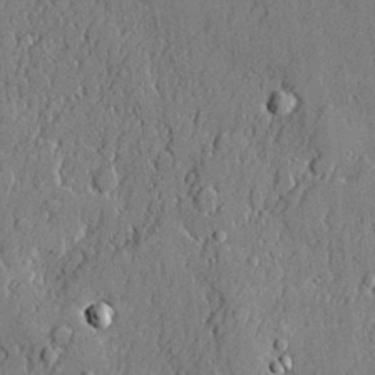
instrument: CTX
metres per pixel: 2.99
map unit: lHvf
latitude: 21.4238
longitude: 144.0283
